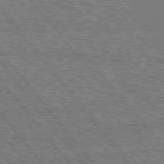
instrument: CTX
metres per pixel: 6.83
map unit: Hpe
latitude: 76.1011
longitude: -136.8947
